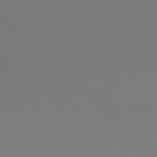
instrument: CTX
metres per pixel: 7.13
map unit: Hpe
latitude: 77.4993
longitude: -136.2523
